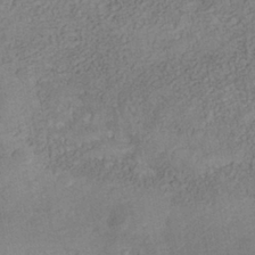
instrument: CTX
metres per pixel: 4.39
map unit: Nhe
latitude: -41.1809
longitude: -109.6693
